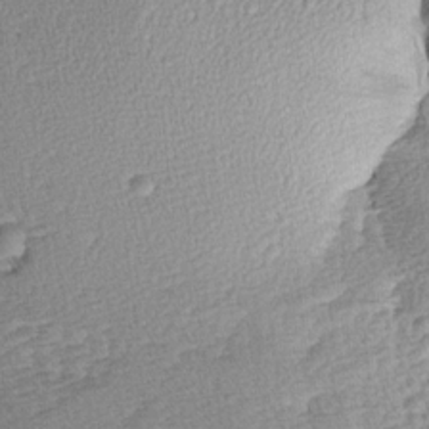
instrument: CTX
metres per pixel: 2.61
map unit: Aa
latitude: 8.4412
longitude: -141.0458
